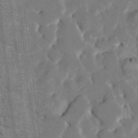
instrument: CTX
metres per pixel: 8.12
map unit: HNhu
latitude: 7.3293
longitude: -5.8583
